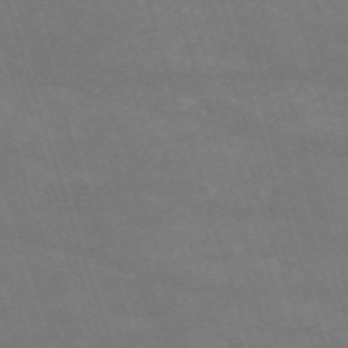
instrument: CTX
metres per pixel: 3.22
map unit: HNb
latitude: -54.2362
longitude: -37.0837
